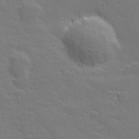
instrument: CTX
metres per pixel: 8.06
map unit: lHvf
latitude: 27.1214
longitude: 143.0486
